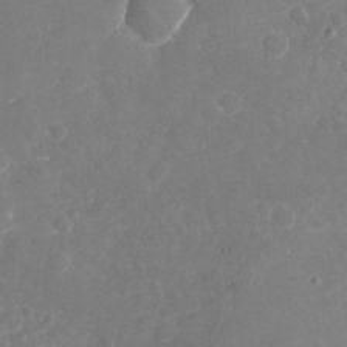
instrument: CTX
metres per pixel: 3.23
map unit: Nhu
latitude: -18.2173
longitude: -57.7449
